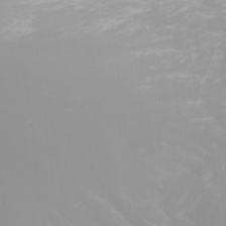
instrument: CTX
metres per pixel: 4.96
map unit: Nhu
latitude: -2.1038
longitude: -75.4804
